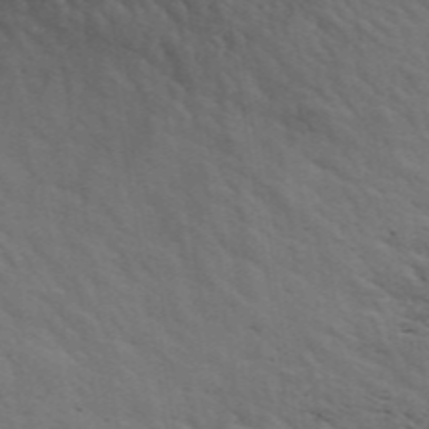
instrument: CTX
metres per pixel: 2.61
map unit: ANa
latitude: 48.7246
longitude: -74.5735
